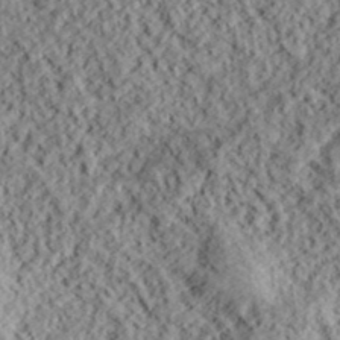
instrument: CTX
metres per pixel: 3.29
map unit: lHvf
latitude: 39.0458
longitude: -88.3657
